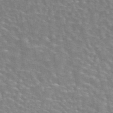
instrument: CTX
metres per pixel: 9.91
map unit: eAb
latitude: 44.3467
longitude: 107.6722
